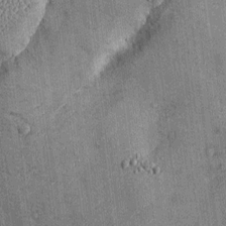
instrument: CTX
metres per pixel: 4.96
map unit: Ht
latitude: -3.4265
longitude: -12.8947
